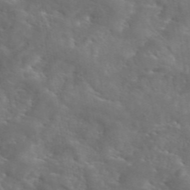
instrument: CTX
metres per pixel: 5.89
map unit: eAb
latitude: 45.8016
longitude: 125.7100
